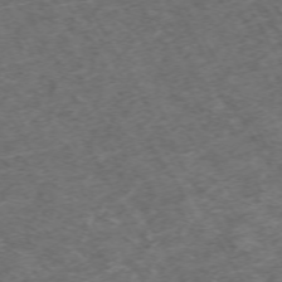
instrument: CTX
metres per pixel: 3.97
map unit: Hpe
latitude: -70.5763
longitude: 17.2187
